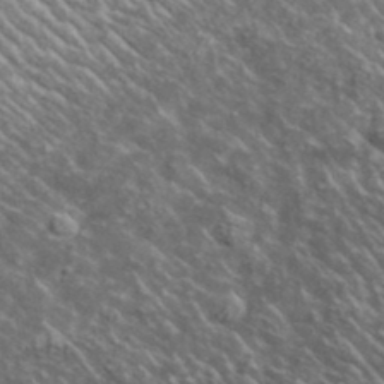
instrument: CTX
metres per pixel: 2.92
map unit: lHvf
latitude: 37.5371
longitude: -90.1200
